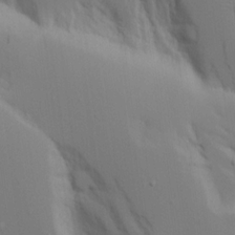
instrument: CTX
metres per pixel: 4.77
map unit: Aa
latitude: 18.1011
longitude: -124.9324
